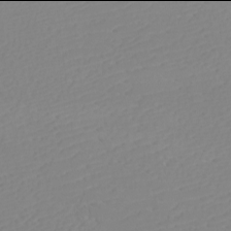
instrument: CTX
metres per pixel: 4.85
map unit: eHh
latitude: -6.0094
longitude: -85.4993
